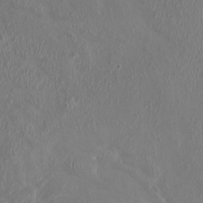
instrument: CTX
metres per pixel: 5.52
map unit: HNhu
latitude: 2.3467
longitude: -3.1025
